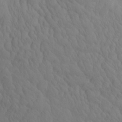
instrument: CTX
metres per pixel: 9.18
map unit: eHh
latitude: -0.9731
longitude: 14.9731
